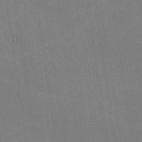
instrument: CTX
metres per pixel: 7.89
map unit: lHvf
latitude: -9.8422
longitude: -102.1578
